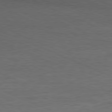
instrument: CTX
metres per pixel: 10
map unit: Ap
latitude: -81.8989
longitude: -84.4412
